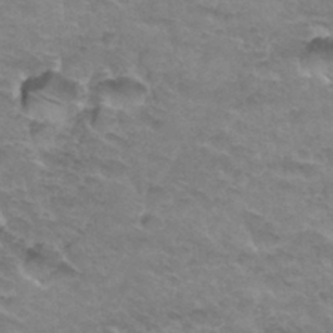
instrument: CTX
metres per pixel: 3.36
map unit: Hto
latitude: 34.0633
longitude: -46.5546
